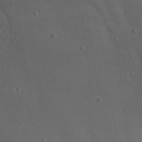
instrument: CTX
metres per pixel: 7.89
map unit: Nhu
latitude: 21.7639
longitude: -72.0255
